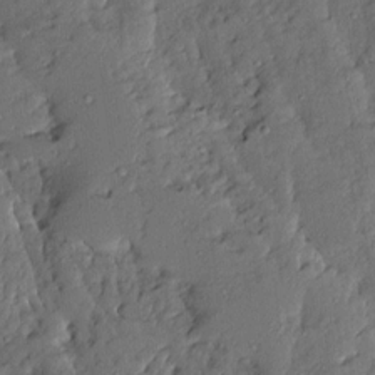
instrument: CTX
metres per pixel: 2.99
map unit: Ave
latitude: 13.4993
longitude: -134.4601
